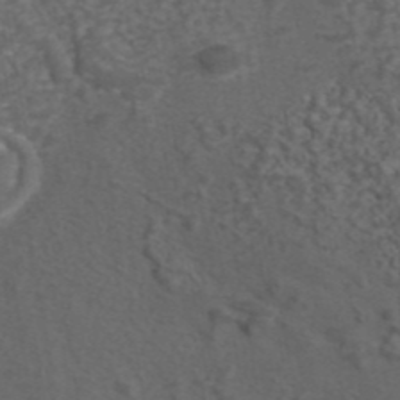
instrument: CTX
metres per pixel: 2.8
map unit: eAb
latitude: 43.8772
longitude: 105.6910
